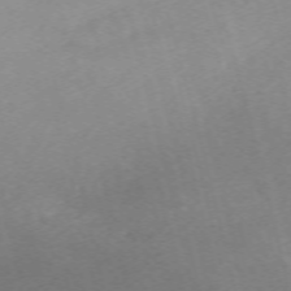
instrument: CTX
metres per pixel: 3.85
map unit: Nhu
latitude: -68.1038
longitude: 37.4076
